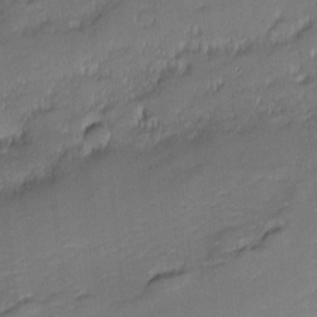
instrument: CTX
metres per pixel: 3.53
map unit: eHh
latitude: -2.1416
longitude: -82.5356
